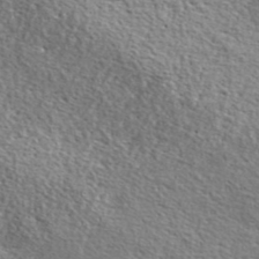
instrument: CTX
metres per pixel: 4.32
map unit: lHvf
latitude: 42.5168
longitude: -88.2523
